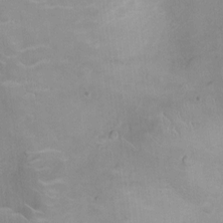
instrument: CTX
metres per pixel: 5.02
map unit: Ht
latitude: -4.8975
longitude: -14.9514
